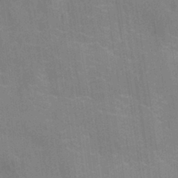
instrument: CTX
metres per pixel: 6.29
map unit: Ht
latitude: -11.3132
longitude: -22.4034
